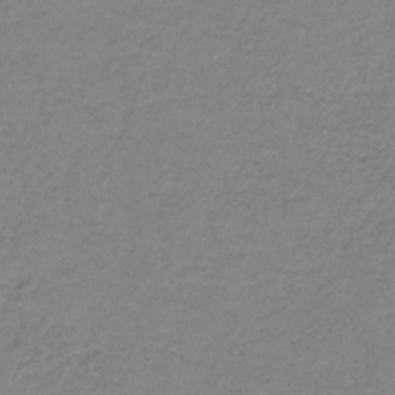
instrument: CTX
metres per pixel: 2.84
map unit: eAb
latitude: -36.0283
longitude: 52.9352
